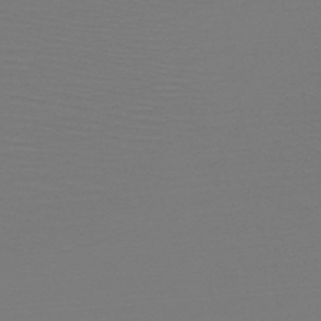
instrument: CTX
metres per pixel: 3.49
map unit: HNb
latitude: -50.3495
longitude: -43.6694
